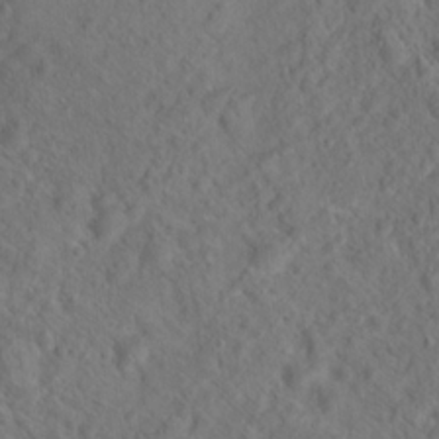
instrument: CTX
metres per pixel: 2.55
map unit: Hto
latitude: 18.9513
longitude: -39.5182
